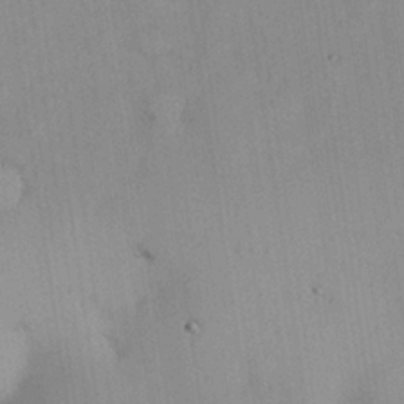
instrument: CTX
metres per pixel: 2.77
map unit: Nhu
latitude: 26.0633
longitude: -69.4427
